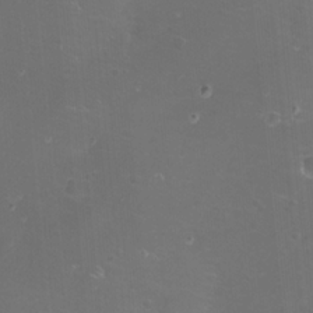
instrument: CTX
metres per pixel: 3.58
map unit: eHh
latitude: -11.8989
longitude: -60.6679
